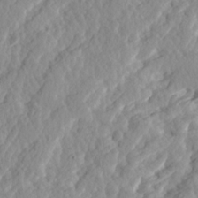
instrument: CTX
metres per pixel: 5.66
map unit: Ave
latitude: 14.5357
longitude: -135.3292
